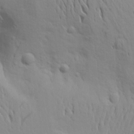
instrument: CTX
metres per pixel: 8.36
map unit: Aa
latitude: 17.2348
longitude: -144.6868
